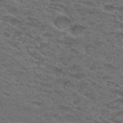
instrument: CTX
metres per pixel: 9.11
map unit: Hto
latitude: 30.1200
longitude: -47.8584
